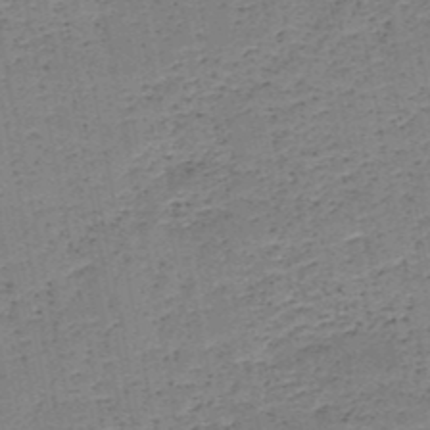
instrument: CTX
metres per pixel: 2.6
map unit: HNb
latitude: -49.2943
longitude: -40.1199
